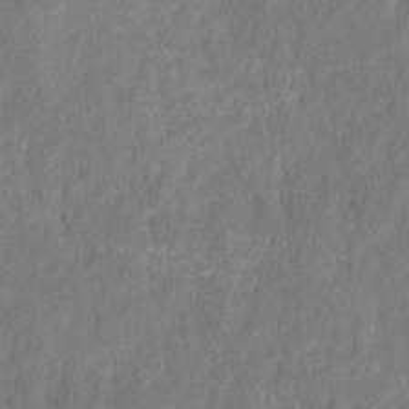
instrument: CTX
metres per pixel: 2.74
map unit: HNhu
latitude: -28.0661
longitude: 73.7288
